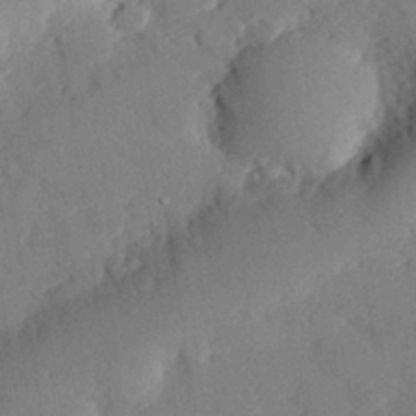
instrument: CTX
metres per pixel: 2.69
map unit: eHh
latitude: 27.6316
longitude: -80.6113
